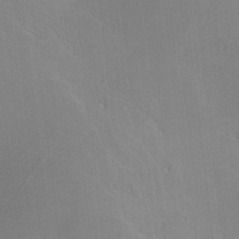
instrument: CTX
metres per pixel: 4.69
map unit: lHvf
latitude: -13.2754
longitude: -102.0255
